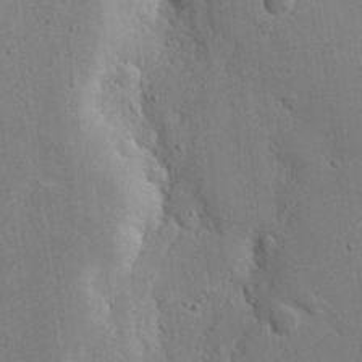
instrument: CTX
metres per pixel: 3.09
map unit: eHh
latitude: 19.6127
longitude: -71.0836
